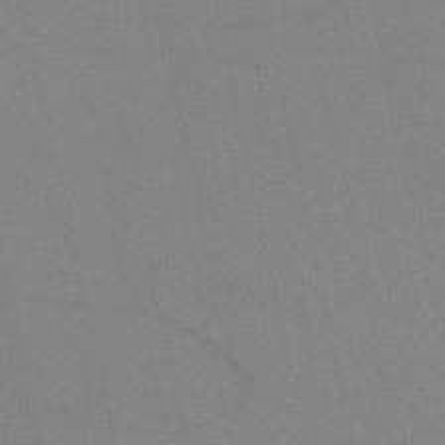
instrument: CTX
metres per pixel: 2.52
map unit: HNb
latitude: -52.8219
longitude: -47.3104
